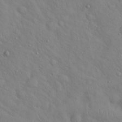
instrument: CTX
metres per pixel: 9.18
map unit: Hto
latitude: 19.0269
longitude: -53.6316
